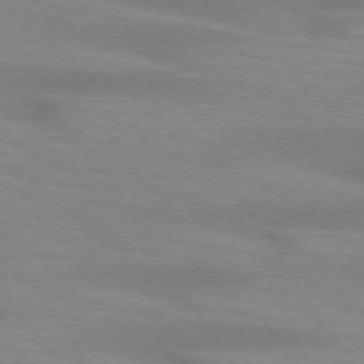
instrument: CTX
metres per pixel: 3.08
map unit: lApd
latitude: 73.6883
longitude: -53.9717
